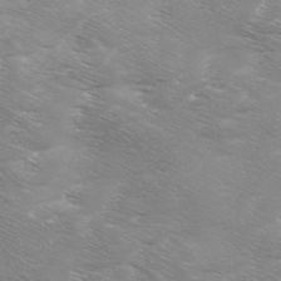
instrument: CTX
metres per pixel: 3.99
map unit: Ave
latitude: 11.2915
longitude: -106.3845
